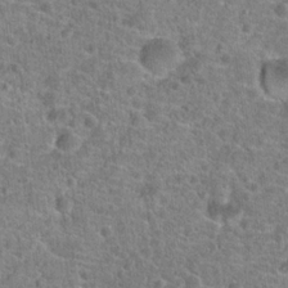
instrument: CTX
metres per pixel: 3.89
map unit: Hto
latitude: 19.4615
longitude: -42.9892
